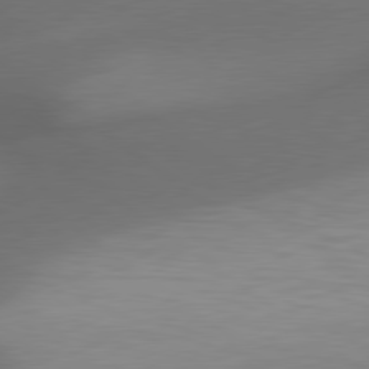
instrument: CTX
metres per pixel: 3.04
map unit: lApd
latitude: 79.6694
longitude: -173.1592
